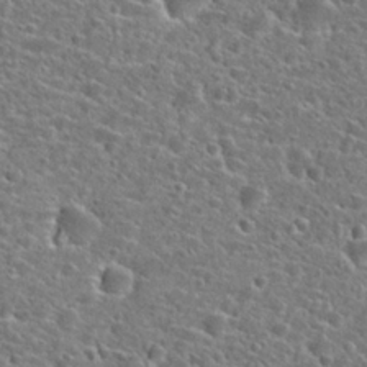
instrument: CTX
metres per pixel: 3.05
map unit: Hto
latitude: 25.0269
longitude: -47.0081
